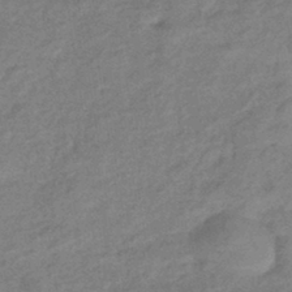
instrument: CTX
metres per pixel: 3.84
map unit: eHb
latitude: -41.6533
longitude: 83.4076
